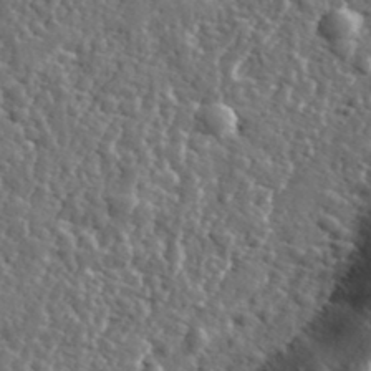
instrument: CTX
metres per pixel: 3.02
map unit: eHh
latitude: 35.6882
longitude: -80.5735
